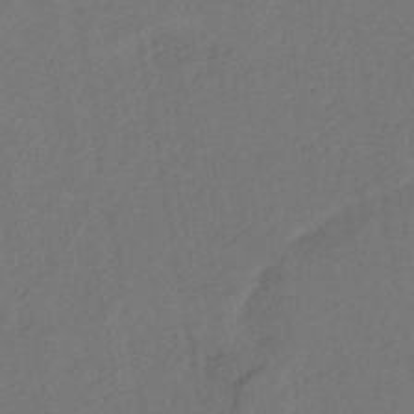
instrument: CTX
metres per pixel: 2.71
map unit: lHb
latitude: -43.1809
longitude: 68.2361
